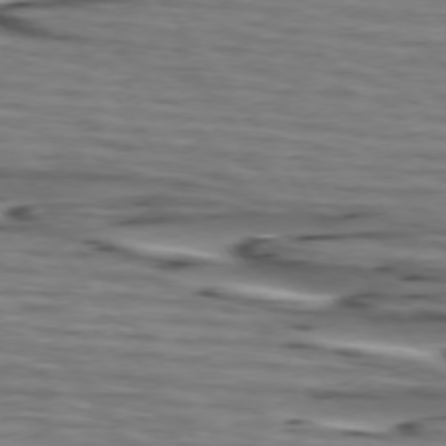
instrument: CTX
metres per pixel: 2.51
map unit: lApd
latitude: 74.8947
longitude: -71.6316
